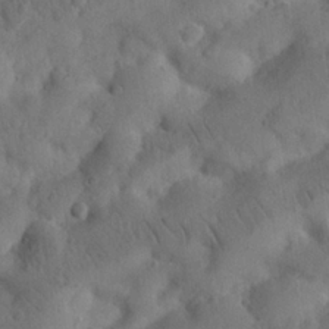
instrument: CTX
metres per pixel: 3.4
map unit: Nhu
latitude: 21.6694
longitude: -74.0633
